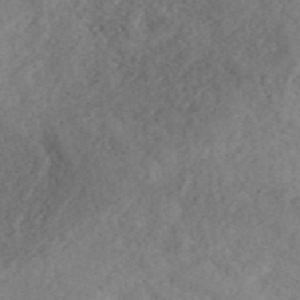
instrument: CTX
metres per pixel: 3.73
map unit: ANa
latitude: 43.1592
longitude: 55.0864
